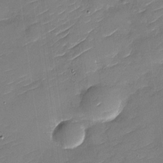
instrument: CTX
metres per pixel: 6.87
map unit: Nhu
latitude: -30.1606
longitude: -72.9892
